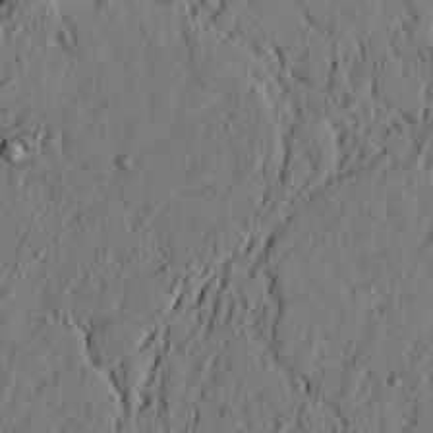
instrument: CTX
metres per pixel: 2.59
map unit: lAvf
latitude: 4.6301
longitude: 166.8030
